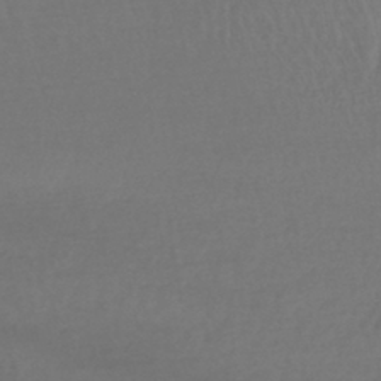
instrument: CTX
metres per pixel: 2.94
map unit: lHb
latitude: -42.6329
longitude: 68.9730
